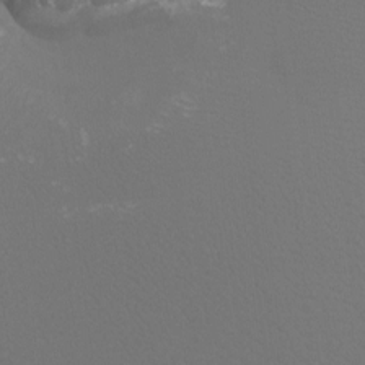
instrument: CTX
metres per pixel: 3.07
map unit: Htu
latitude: -13.4455
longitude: -48.1389
